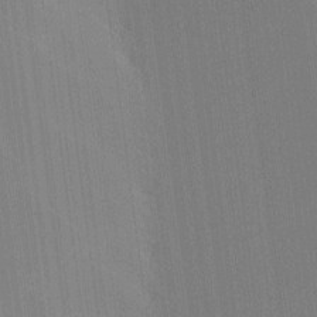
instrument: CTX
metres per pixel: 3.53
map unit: lHvf
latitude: -11.3888
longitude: -104.4034
